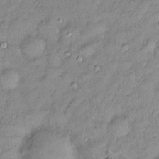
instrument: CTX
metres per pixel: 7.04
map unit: Htu
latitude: -6.0472
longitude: 159.1053
